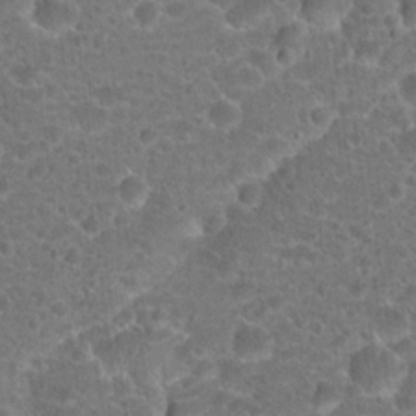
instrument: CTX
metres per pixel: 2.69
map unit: Hto
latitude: 18.7435
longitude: -40.7435
